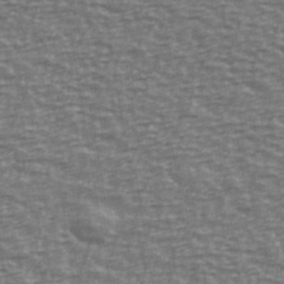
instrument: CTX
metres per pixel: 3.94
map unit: Ave
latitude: 40.7624
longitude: -113.6694
